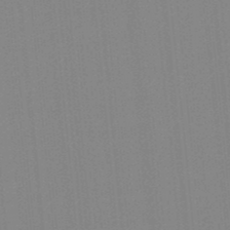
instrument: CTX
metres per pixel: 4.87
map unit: lHb
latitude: -49.0298
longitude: 81.1998
